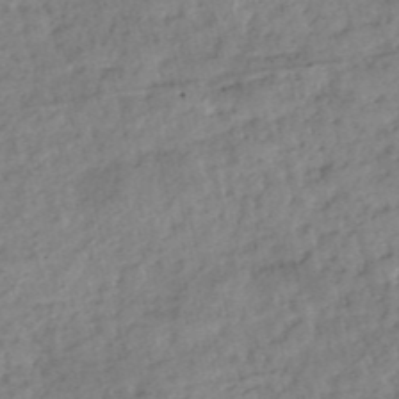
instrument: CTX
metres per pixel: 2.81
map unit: eHh
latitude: -52.4440
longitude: -24.0255
